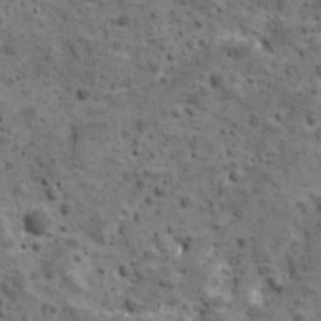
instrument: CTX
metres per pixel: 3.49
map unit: Ave
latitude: 10.7624
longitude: -105.0270
